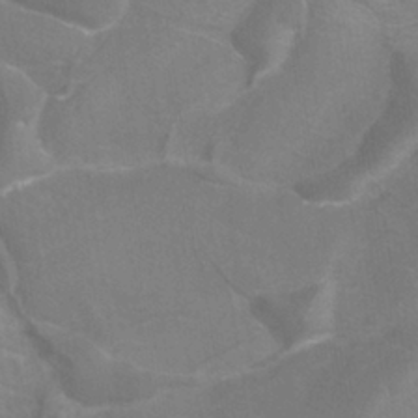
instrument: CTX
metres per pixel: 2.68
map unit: ANa
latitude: -37.5399
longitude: 95.5021
